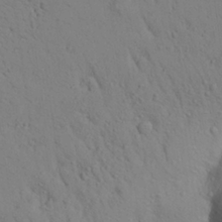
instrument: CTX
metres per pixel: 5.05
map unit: Aa
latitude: 26.4601
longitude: -148.3278
